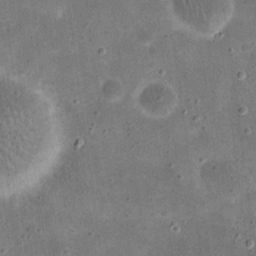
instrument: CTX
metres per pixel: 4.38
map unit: eHh
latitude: 21.1403
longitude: -66.2522
